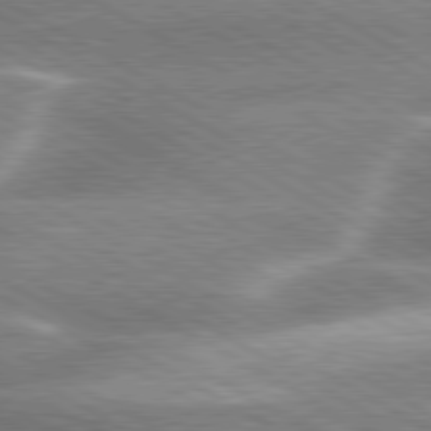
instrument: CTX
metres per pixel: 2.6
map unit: lApd
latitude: 80.2522
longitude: -121.0270
